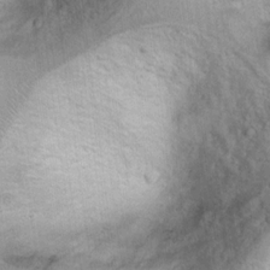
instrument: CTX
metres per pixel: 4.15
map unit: Ht
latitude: 7.1025
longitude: -30.3090
